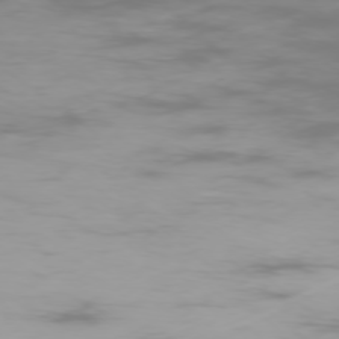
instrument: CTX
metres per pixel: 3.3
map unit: Ap
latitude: -77.0675
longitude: -80.9514
